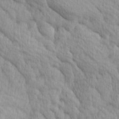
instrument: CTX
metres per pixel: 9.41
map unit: Ave
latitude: 12.5357
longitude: -106.3089
